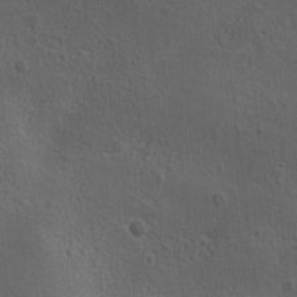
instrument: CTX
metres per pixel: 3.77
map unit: Ave
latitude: 0.2144
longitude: -113.7827
